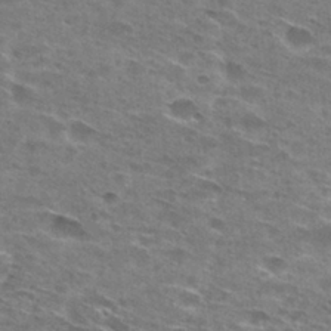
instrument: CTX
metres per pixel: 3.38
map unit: Hto
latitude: 28.2144
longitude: -45.7638
